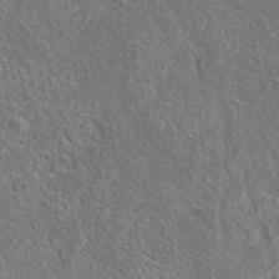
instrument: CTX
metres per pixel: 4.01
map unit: eAb
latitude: 37.3482
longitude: 112.5385
